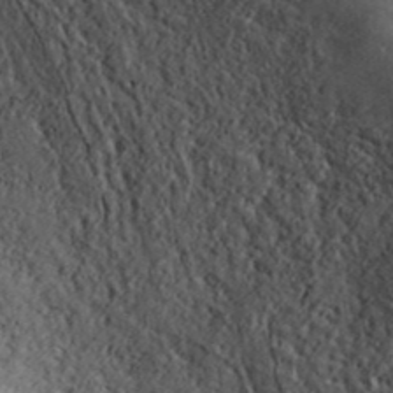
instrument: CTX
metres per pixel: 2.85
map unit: ANa
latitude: 40.6490
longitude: 20.3495
